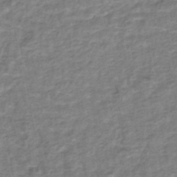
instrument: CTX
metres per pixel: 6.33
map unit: HNhu
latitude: -44.6896
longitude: 102.1795
